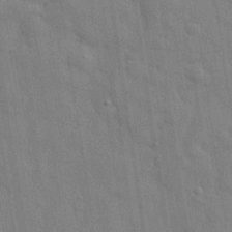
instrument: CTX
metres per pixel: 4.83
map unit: eHh
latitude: 29.8772
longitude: -75.2159
